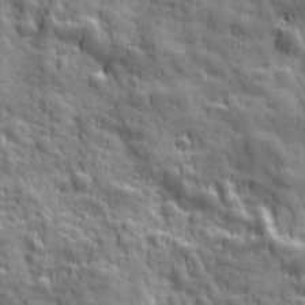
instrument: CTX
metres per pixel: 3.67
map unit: Ave
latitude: 19.3670
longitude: -132.4790
